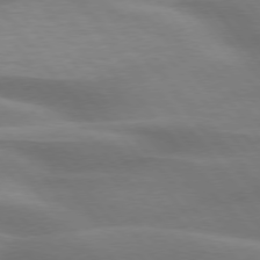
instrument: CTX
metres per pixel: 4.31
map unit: lApd
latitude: 75.9339
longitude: -60.1955
